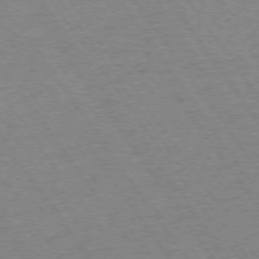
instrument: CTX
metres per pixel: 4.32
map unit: Ap
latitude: -74.5763
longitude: -78.1578
